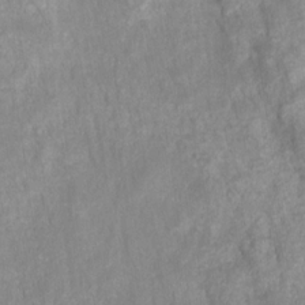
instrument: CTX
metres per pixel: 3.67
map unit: HNhu
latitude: -27.8044
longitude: 73.2187
